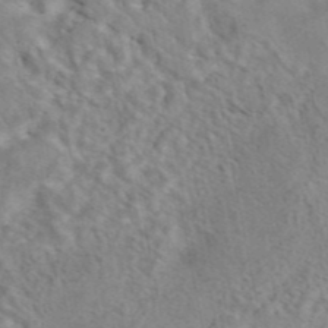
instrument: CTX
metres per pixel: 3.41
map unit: eAb
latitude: 43.0270
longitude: 108.1984
